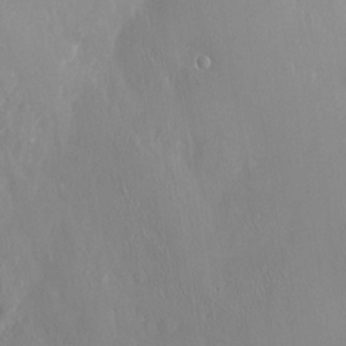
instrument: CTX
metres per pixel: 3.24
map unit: Ht
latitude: -14.2929
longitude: -41.5938
